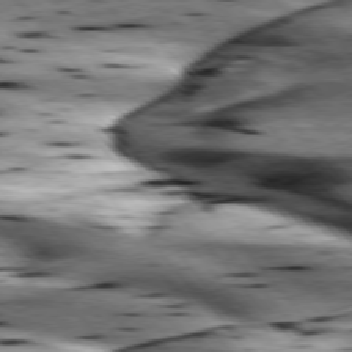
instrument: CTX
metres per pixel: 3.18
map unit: lApd
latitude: 76.1011
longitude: -60.7057
